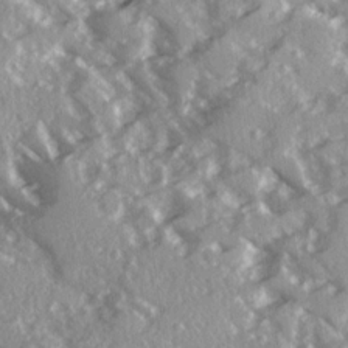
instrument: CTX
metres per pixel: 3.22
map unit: Ave
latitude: 16.2900
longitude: -130.4034
